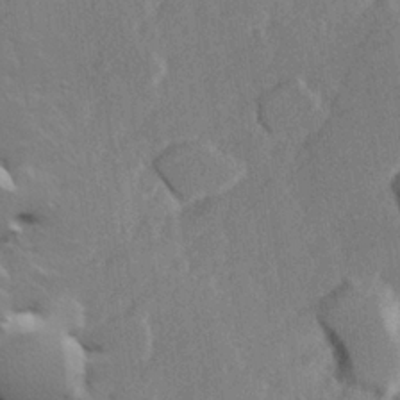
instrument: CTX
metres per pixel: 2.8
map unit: Hve
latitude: 23.8961
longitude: 145.0298
